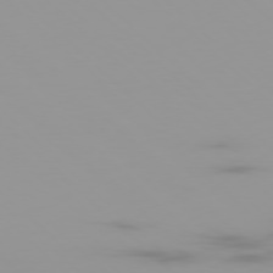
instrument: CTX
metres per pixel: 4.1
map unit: Ap
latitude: -79.3131
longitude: -70.0633
